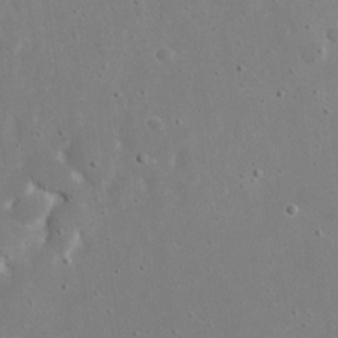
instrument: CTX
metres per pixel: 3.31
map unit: eHh
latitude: 17.5182
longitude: -71.1970
